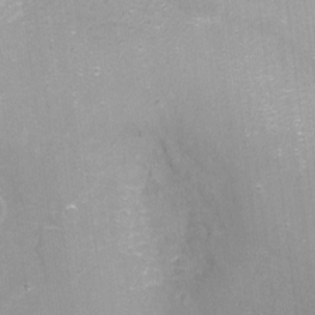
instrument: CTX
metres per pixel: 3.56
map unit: Nhu
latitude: -10.8975
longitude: -36.3090
